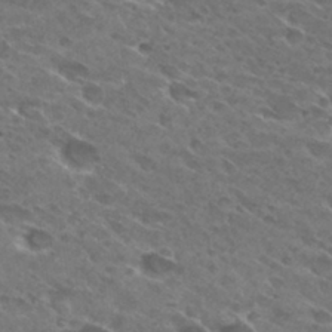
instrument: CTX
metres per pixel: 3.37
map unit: Hto
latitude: 29.8772
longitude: -44.2522
